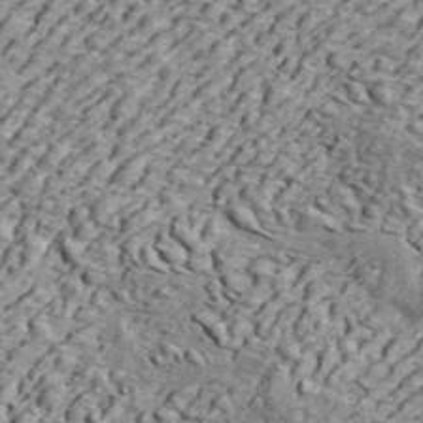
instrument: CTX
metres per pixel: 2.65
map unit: ANa
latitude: 45.1781
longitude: -84.8569
